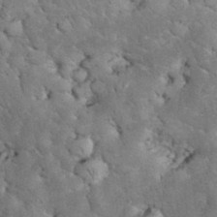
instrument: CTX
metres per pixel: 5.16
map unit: eHh
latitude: 33.1214
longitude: -65.6883
